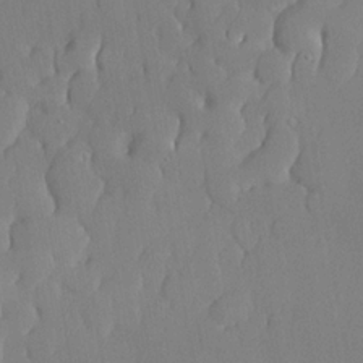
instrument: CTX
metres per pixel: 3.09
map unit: lHvf
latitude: 20.7435
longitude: 145.0864
